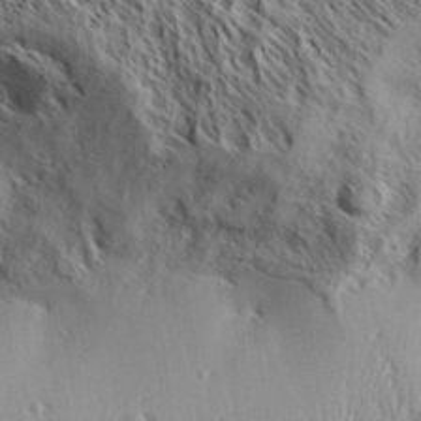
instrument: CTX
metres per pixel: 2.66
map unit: Aa
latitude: 33.4804
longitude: -138.2333
